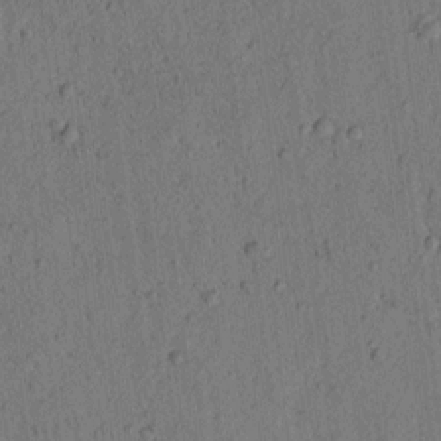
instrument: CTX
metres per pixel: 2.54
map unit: lAvf
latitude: 4.6301
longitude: 158.6140
